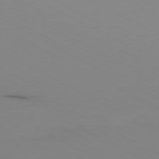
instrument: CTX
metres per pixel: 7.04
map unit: Ap
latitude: -80.3307
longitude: -62.5168
